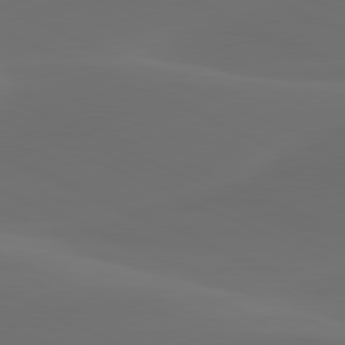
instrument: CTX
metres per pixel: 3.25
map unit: lApd
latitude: 80.6490
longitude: -82.9324
